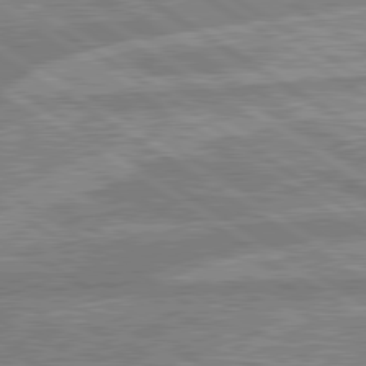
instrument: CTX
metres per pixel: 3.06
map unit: lApd
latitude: 80.2711
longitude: -169.4238
